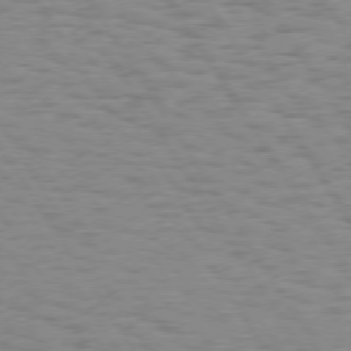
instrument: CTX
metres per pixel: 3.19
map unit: Hpe
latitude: 74.0822
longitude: -136.3279
